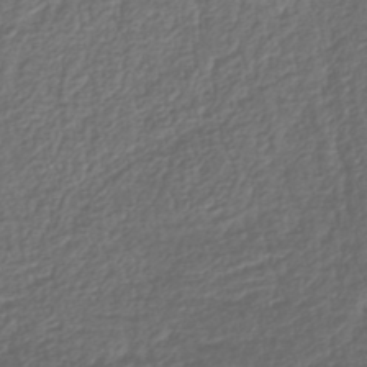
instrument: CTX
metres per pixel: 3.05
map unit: lHb
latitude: -39.0298
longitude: 70.1228
